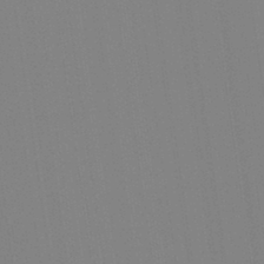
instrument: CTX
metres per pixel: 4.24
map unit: Aa
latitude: 33.3104
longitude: -142.6680
